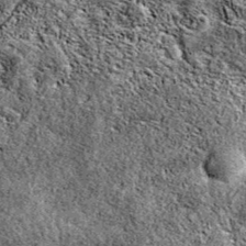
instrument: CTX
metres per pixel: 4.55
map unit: eAb
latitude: 38.2900
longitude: 110.9731
